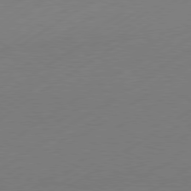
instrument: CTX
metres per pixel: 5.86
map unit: Hpe
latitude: -81.3510
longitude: 14.9542
